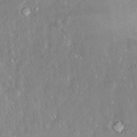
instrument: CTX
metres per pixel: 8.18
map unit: Ht
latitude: 14.6491
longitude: -37.6883
